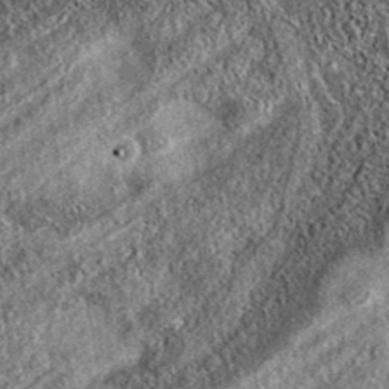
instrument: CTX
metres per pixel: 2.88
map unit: eAb
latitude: 37.6694
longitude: 108.3495
